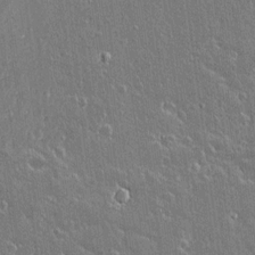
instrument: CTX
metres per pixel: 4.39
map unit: lAvf
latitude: 14.5735
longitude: -128.1578
